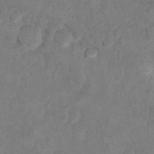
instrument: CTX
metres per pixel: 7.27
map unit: Hto
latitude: 8.6302
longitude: -35.6694
